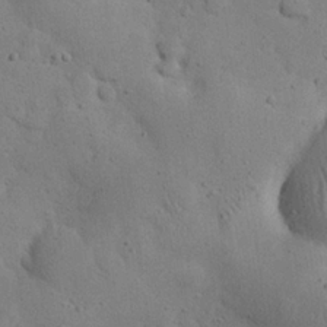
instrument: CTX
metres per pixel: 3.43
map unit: eHh
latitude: 24.4412
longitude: -71.9150
